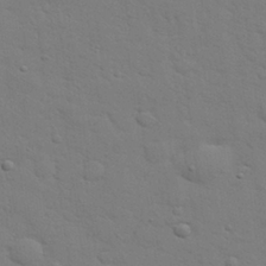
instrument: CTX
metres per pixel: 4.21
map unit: eHh
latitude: 28.4601
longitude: -75.2159
